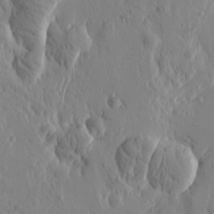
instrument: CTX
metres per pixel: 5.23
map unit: Htu
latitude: -0.5574
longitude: -177.2915
